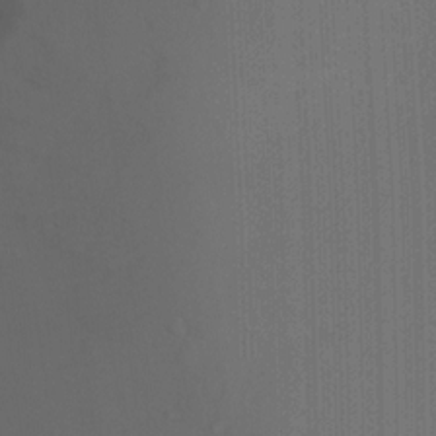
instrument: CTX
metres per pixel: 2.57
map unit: Ht
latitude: -2.0283
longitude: -27.4615
